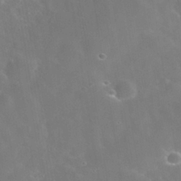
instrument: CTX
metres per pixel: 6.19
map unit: Nhe
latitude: -38.9731
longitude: -117.9717
